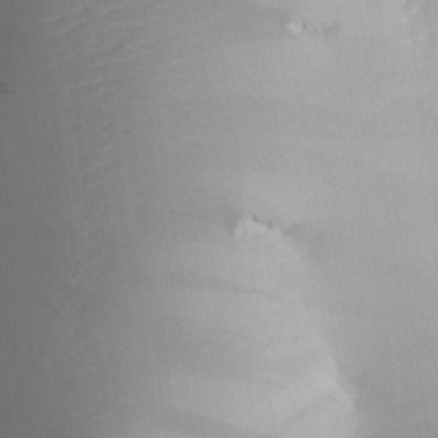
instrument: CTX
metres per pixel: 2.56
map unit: Aa
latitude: 26.0444
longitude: -133.7450
